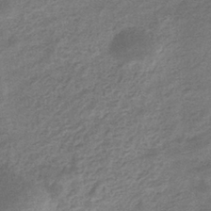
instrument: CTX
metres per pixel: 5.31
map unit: eHb
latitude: -36.3684
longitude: 80.3684
